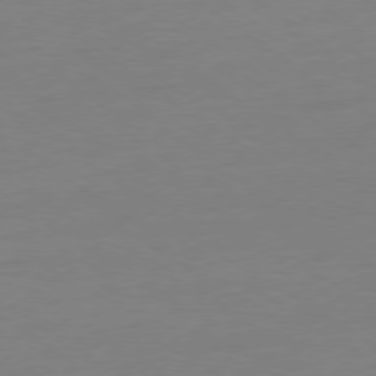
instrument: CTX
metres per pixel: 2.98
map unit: Ap
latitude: -79.0297
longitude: -67.2537
